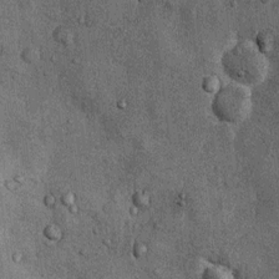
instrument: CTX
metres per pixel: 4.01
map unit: Nhu
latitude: 6.4601
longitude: -23.9906
